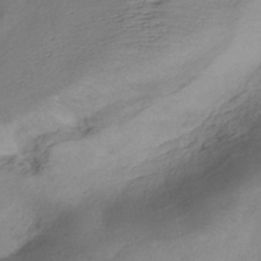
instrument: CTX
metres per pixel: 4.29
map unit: HNhu
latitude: -40.2928
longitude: 98.7652
